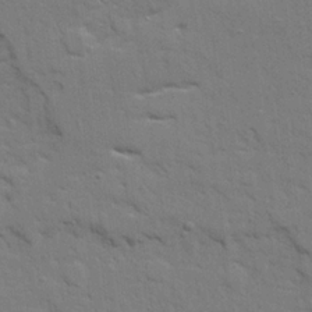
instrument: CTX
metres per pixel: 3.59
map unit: Ave
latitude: 22.6868
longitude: -130.3090
